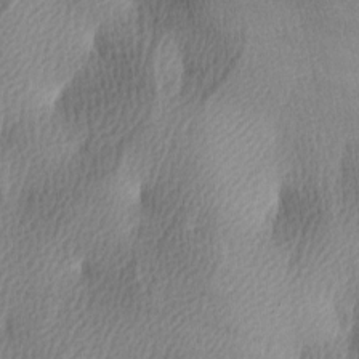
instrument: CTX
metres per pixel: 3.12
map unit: lAa
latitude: -4.8408
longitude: -121.3860
